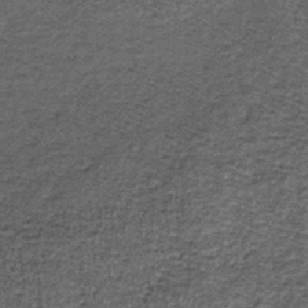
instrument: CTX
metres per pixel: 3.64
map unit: lHb
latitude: -38.5573
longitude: 66.1039
